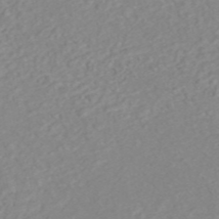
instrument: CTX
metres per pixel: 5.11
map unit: ANa
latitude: 45.1403
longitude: 22.6141
